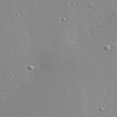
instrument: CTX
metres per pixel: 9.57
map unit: eHh
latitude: 24.8757
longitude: -89.5183
